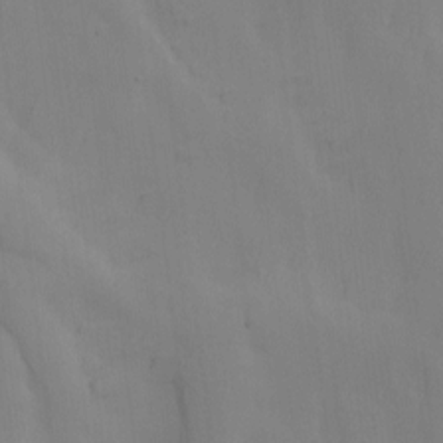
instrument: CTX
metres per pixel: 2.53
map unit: Ave
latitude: 13.4238
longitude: -104.9514
